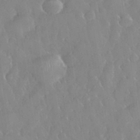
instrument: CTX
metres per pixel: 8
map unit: eHh
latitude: 33.1403
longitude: -59.8772
